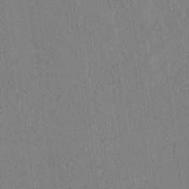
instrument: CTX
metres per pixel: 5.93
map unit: Ave
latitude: 20.8947
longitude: -136.8758
